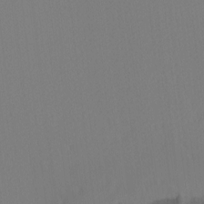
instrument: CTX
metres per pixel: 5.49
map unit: Nhu
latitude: -4.1416
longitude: -94.1011
